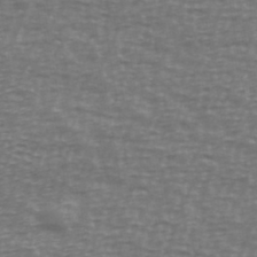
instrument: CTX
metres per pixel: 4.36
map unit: Ave
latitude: 38.7246
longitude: -113.4993
